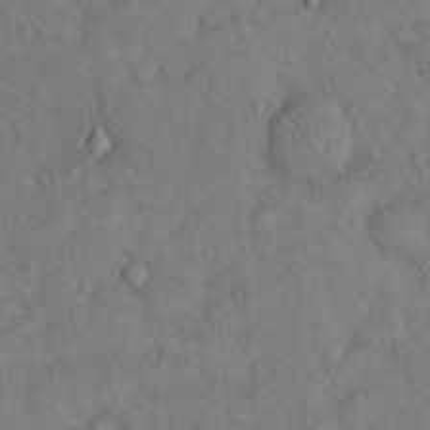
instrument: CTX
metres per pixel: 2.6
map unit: Hto
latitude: 12.4601
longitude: -59.3860
